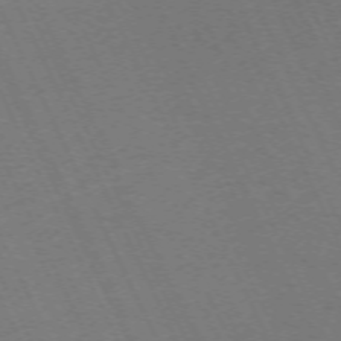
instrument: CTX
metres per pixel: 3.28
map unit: Hpe
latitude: -71.3888
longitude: 12.8597
